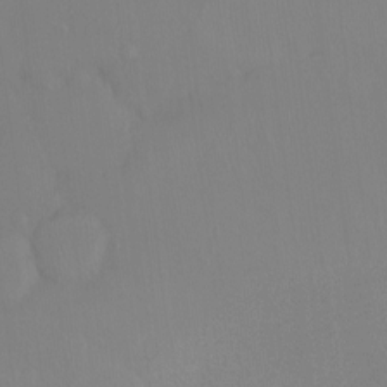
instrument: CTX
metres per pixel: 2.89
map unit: Ht
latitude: -15.2376
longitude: -50.0444
